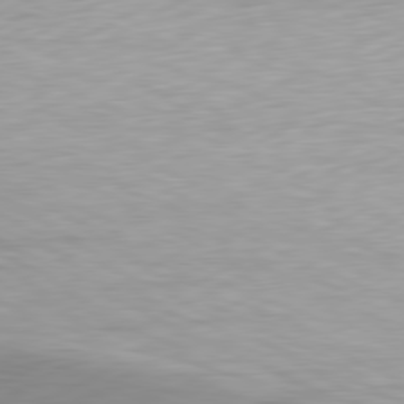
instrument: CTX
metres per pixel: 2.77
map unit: Hpe
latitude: -81.6533
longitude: 13.8611
